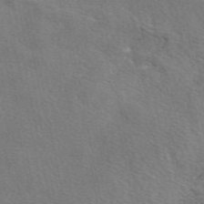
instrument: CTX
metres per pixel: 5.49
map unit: eAb
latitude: 50.6112
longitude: 109.9556
